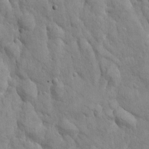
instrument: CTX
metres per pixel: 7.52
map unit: eHh
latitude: -8.4251
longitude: -68.8947
